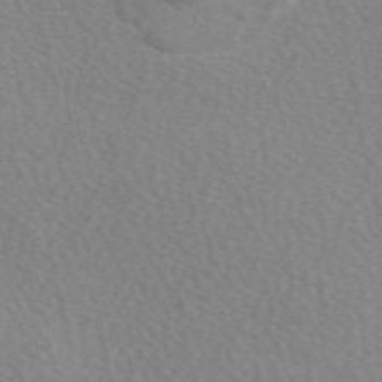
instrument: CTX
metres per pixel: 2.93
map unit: eAb
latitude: 49.0458
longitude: 117.4454
